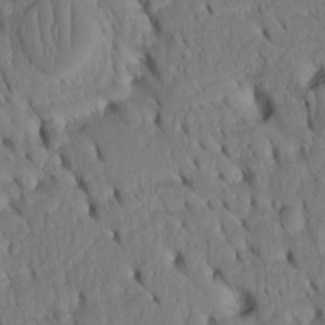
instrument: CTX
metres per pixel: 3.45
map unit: Htu
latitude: -3.1431
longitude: 152.2928
